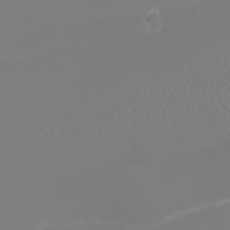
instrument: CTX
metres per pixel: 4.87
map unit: Nhu
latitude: -1.8612
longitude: -75.2348
